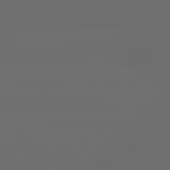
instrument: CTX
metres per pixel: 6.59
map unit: lApd
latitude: 79.4994
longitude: -139.3104
